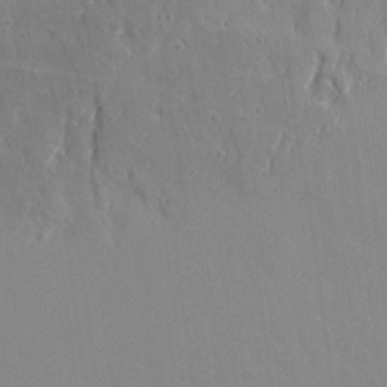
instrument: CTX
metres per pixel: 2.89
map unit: Ave
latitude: 21.9717
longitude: -134.4979
